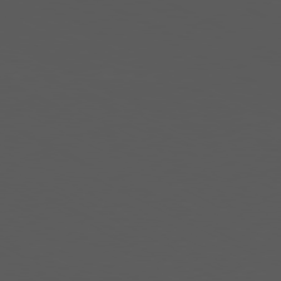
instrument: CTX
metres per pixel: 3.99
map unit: Ap
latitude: -80.8786
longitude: -62.5357
